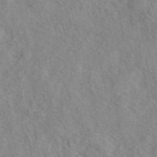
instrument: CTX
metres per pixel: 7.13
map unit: eAb
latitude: 42.3656
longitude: 107.4455
